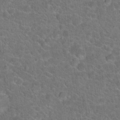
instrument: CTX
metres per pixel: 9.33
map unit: Hto
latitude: 19.5938
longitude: -43.6505
